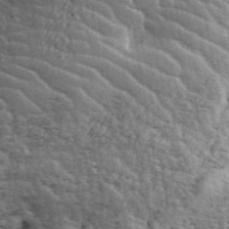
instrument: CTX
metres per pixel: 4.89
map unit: ANa
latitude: 43.6316
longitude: 47.1431
